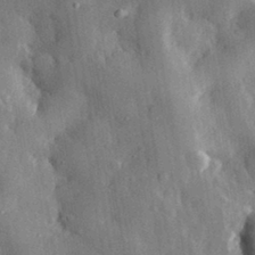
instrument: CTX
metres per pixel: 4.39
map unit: eHh
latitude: 30.8002
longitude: -79.9339
